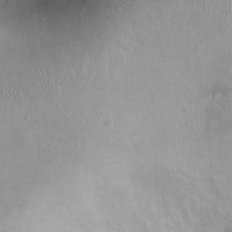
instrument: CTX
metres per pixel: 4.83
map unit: Ht
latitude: -2.1605
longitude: -15.2348
